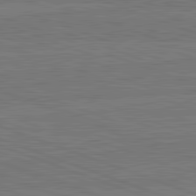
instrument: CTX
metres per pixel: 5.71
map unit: lApd
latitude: 82.6679
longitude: 175.1242
